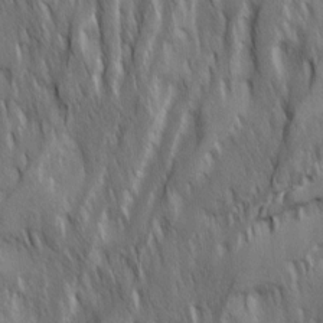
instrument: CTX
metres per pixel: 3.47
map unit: Ave
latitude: 15.5560
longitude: -134.6679
